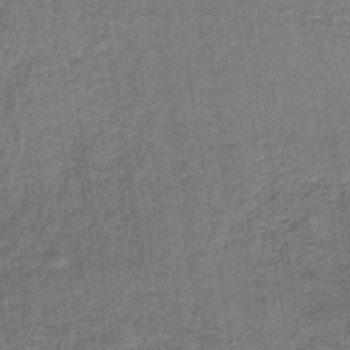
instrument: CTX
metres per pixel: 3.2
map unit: lHb
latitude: -40.9353
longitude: 59.4832
